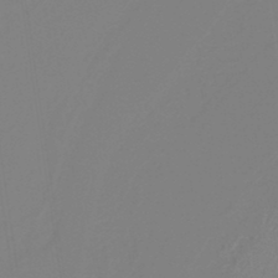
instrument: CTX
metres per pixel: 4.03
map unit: HNb
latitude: -41.3509
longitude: 51.5588
